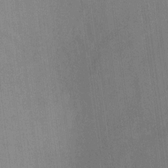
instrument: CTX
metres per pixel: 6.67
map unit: Ht
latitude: -5.7666
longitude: -27.3860
